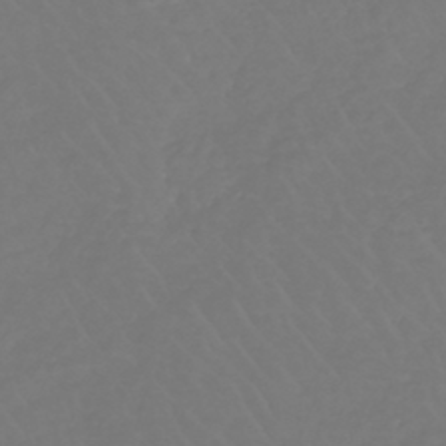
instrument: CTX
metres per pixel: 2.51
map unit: lHb
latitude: -42.6329
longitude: 67.5588
